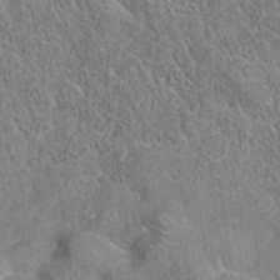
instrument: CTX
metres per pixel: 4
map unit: eAb
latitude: 36.0822
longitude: 114.3873
